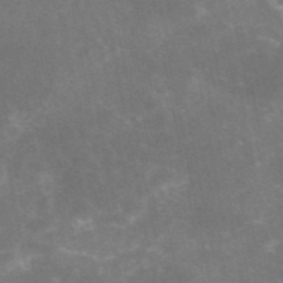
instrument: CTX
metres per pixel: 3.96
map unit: eAb
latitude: 46.5735
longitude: 124.3495
